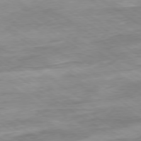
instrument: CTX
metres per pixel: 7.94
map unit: Hpe
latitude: -79.1809
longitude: -16.6491
